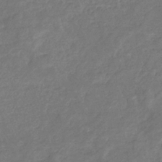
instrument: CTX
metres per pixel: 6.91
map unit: eHb
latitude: -34.5007
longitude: 75.8423
